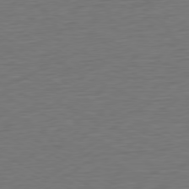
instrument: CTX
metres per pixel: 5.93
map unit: Ap
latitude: -77.1620
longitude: -74.4412
